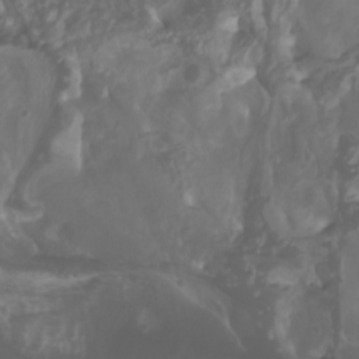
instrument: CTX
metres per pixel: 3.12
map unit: Htu
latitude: -4.9541
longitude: -75.8205
